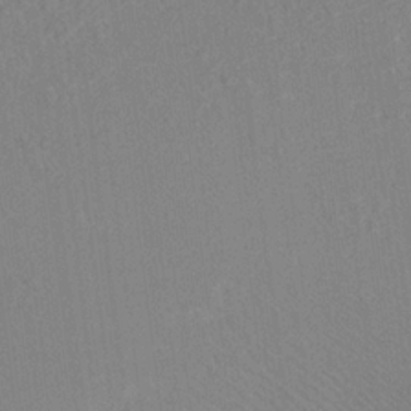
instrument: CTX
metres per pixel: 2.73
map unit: Ave
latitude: 18.4601
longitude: -140.4034
